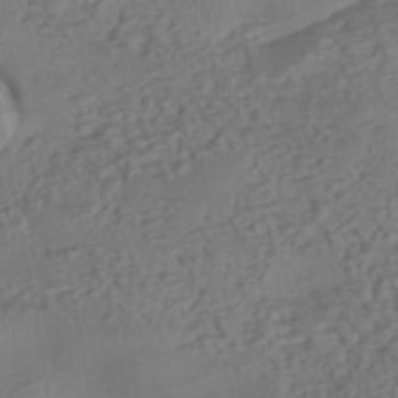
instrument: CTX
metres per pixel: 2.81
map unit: eHh
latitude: -43.2564
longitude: 120.5007
